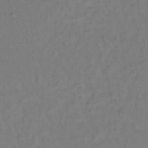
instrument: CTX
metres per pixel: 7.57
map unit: lHb
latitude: -35.2187
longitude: 64.4062
